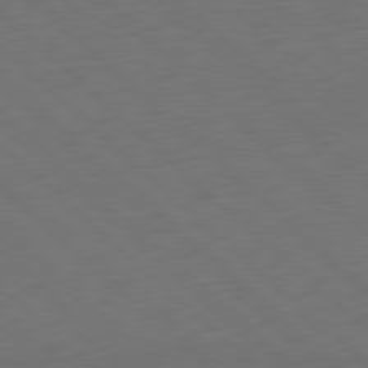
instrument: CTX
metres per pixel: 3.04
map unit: Ap
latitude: -80.1228
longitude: -55.1214
